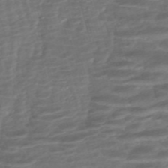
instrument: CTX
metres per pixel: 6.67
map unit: ANa
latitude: -45.2754
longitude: 104.9730
